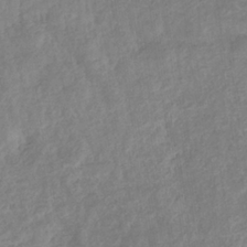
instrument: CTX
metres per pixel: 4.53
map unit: eHb
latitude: -35.0486
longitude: 77.1053
